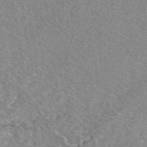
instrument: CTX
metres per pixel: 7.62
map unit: eAb
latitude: 49.0836
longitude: 110.7463
